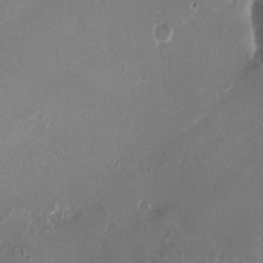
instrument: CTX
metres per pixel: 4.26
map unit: HNhu
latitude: -2.6896
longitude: -6.5168
